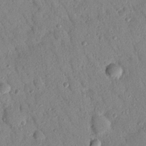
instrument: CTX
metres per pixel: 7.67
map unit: Nhu
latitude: 22.1767
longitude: -76.6490
